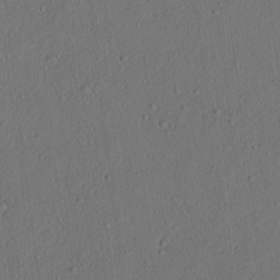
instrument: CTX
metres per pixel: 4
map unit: lAvf
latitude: 7.8016
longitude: 168.0472
